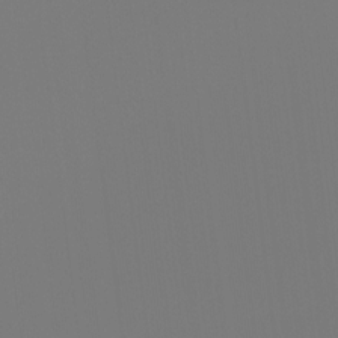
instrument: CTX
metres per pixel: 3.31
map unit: Hto
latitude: -7.8800
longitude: -47.8206
